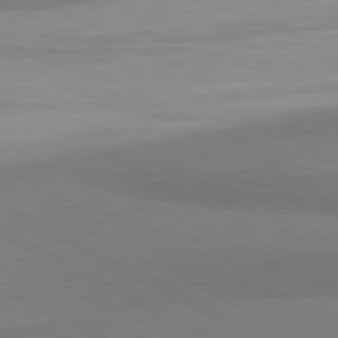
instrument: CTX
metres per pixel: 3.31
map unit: lApd
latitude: 81.1403
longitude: 157.8989
